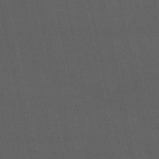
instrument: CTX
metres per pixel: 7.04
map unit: eHb
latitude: -50.7841
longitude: 72.7274
